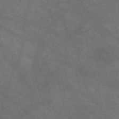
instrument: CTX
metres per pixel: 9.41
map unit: Nve
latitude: -58.7085
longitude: 58.7274
